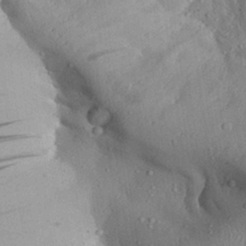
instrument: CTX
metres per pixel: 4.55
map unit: Aa
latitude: 27.8017
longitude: -133.5371
